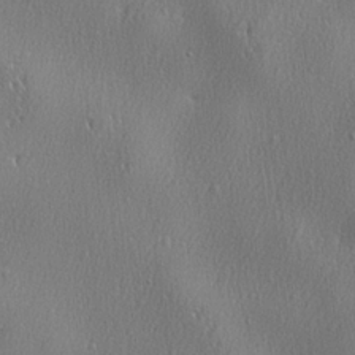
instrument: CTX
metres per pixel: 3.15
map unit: lHvf
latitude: 23.0836
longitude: 141.6344
